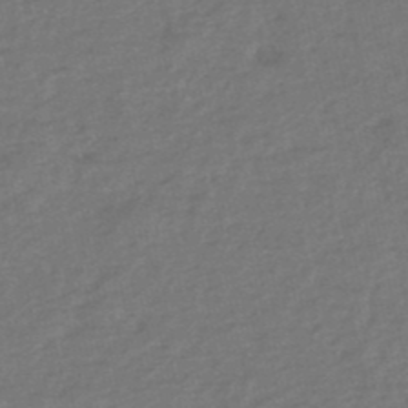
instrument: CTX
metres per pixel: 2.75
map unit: eHh
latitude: -51.5021
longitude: -24.6112
